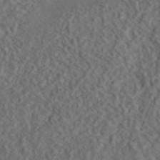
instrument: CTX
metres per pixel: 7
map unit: eAb
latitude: 43.8017
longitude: 116.2928
